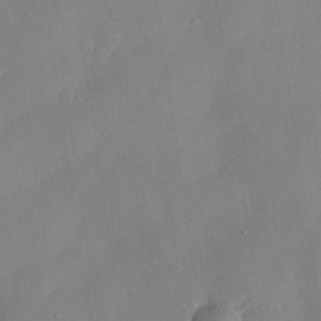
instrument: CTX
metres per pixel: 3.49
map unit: eHh
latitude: 29.7072
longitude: -73.2726
